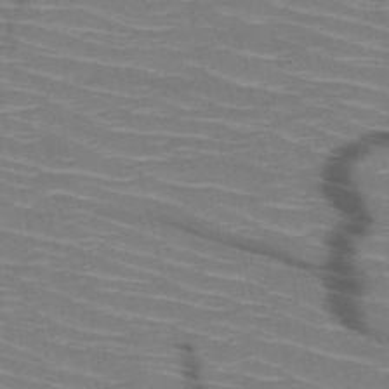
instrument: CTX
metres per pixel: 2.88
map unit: HNb
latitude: -50.4440
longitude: -45.2726
